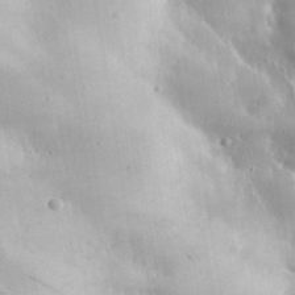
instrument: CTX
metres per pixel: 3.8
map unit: Aa
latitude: 32.7246
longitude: -141.4426
